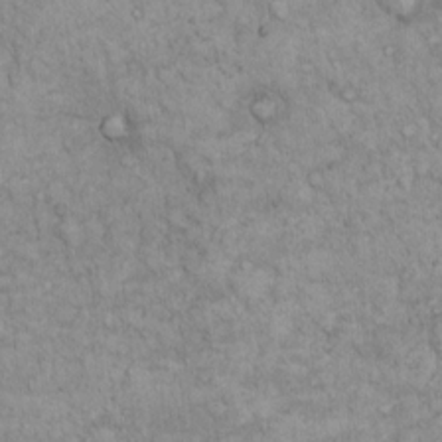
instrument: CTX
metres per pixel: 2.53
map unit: Hto
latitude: 13.5560
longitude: -56.3845
